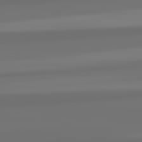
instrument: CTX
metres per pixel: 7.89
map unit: lApd
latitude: 82.6301
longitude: 171.7856
